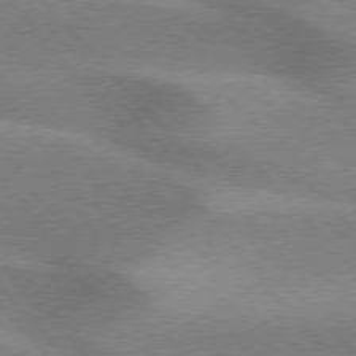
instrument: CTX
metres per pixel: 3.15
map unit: lApd
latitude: 76.0255
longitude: -62.6302
